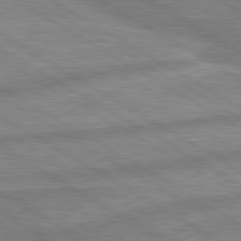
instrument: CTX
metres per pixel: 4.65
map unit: lApd
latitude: 80.2522
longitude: -170.7435
